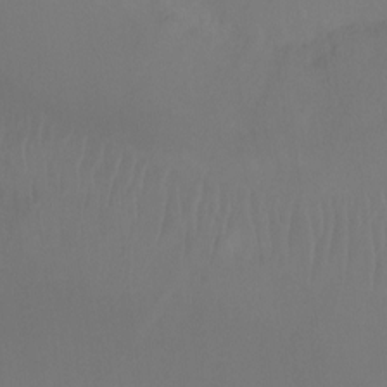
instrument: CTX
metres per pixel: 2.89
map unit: Ht
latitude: -9.7666
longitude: -33.1592
